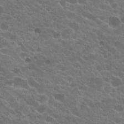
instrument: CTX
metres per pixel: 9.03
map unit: Hto
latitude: 20.4979
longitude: -35.4804
